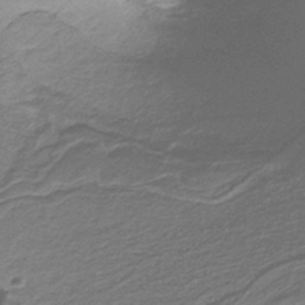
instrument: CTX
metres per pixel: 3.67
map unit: HNb
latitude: -36.4818
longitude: 51.0297
